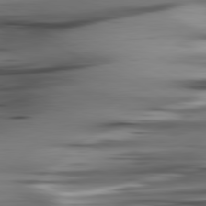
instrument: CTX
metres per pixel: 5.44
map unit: lApd
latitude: 80.9514
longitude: -123.9339
